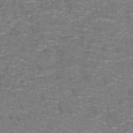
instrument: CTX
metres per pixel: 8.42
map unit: lHb
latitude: -42.1227
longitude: 55.5399
